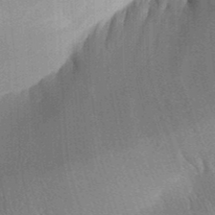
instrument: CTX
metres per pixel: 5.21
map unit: Aa
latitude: 31.4616
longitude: -141.9150
